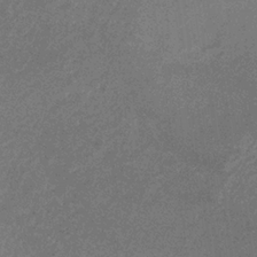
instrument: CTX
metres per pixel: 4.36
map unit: lHb
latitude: -32.8219
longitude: 68.9541
